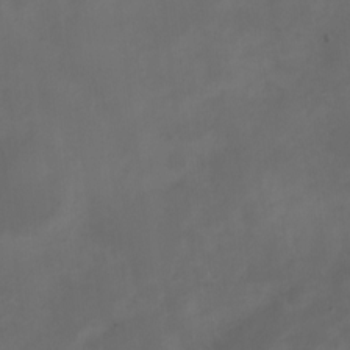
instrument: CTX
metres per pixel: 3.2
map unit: Ht
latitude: 1.5371
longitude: -22.5357
